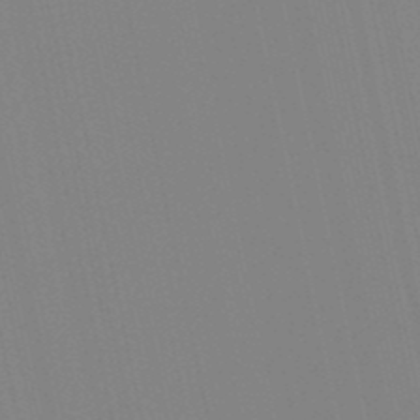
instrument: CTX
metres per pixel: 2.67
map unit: lHb
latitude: -49.3132
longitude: 75.3699
